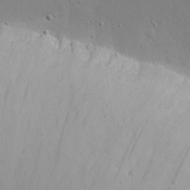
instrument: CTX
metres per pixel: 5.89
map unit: eHh
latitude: 17.2537
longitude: -71.5560
